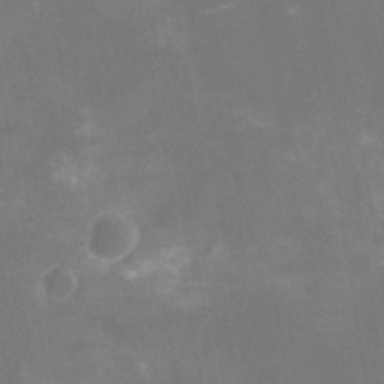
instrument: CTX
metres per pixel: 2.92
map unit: Nhu
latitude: -16.3496
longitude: -56.6112
